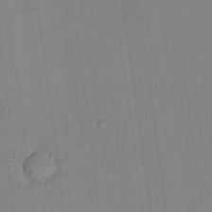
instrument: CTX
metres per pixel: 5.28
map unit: Aa
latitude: 25.7260
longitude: -137.4049
